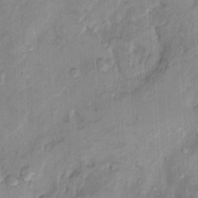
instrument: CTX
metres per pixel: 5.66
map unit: Nhu
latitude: 9.2537
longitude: -24.8002
